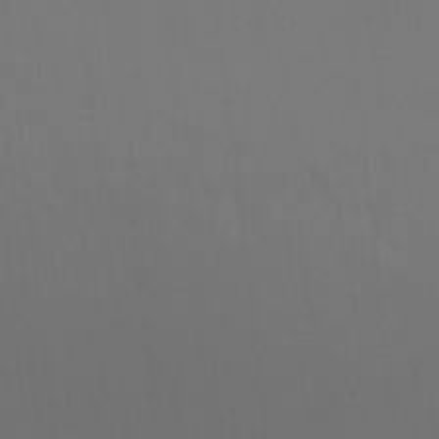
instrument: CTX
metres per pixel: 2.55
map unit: Ht
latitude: -9.4454
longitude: -38.1767
